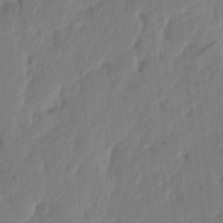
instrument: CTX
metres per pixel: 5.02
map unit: eHh
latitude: 5.2537
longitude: -73.8395
